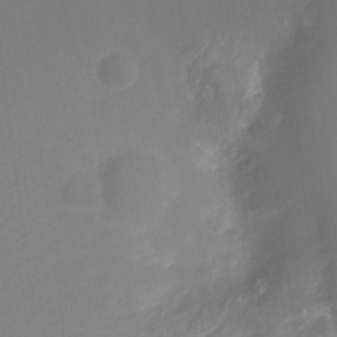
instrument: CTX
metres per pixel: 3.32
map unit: HNhu
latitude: -21.2376
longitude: 84.3873
